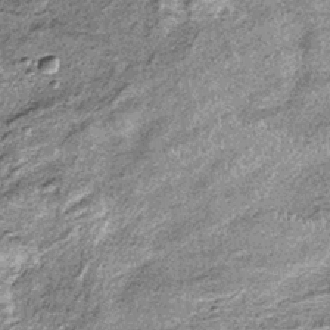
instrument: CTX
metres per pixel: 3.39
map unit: lHb
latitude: -36.8030
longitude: 66.9731
